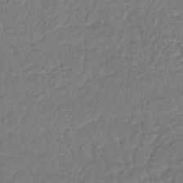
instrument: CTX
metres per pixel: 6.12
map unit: lHb
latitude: -41.2187
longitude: 72.5574
